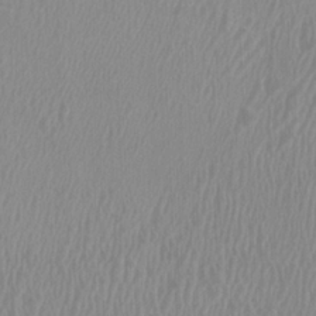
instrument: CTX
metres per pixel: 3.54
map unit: HNhu
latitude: 2.5168
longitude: -2.5357
